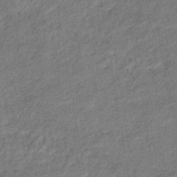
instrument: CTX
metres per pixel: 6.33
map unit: eHb
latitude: -39.0109
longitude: 80.7652
